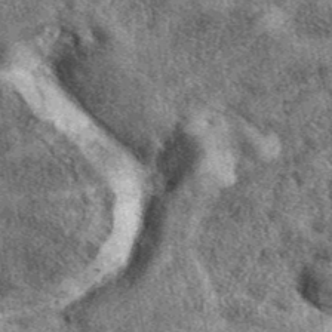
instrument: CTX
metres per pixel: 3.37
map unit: eAb
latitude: 39.8772
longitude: 108.2928
